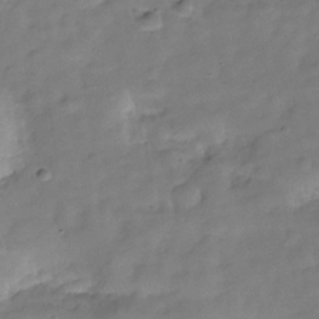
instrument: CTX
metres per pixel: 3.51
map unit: Hve
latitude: -29.6155
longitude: 92.9542
